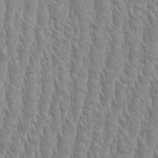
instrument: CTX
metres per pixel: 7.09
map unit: Aa
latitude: 9.1592
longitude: -130.3090
